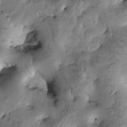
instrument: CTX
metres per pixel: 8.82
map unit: Htu
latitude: -3.0864
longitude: 171.1431
